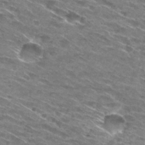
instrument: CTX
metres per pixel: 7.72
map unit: Hto
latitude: 29.6694
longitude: -46.1578
